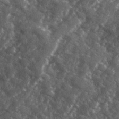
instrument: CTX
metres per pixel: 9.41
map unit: Ave
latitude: 18.3278
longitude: -130.3090
